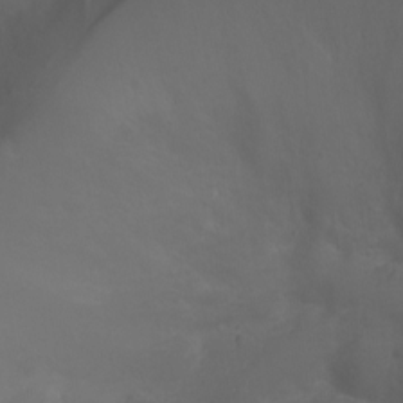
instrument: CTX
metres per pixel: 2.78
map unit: Ht
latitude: -0.4062
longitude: -46.2145
